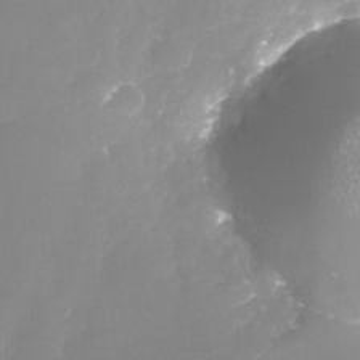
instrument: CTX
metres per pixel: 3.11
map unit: Nhu
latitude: -23.6155
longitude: -57.9150
